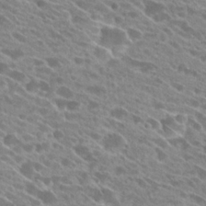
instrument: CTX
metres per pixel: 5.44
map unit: Hto
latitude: 25.4426
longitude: -42.0444
